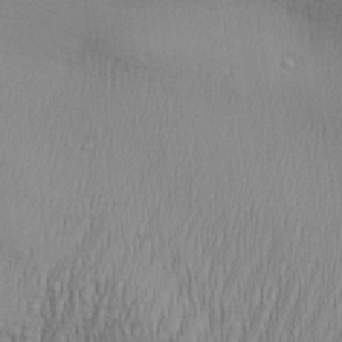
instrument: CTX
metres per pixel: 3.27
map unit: Aa
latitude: 28.2144
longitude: -138.4034
